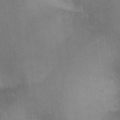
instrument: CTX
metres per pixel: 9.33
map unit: Ht
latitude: -1.5588
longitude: -33.2726
